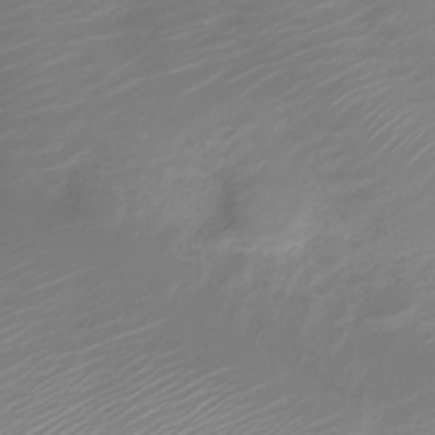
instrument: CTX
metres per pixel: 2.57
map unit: Nve
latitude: -21.0864
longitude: 105.7666
